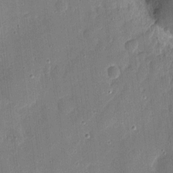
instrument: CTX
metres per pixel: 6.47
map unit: eHh
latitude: 3.8961
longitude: -71.0080
